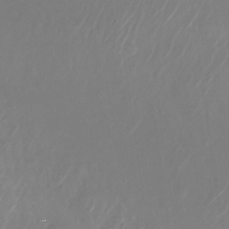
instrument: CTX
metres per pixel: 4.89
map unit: Nhu
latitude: -28.2740
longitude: -71.2915
